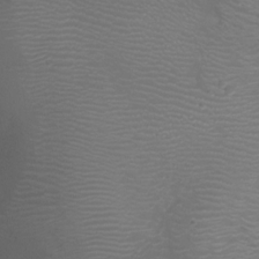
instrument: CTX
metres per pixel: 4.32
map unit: Ht
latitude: -3.0864
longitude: -18.5545
